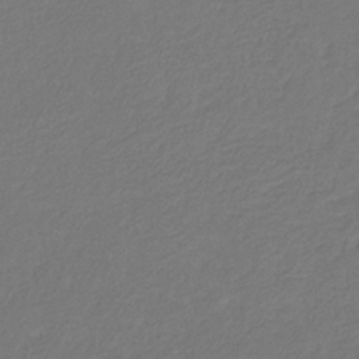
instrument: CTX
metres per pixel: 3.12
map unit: eHb
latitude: -30.1794
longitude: 67.6155
